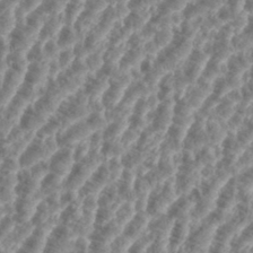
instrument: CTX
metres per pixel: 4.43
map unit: eHh
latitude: 35.5938
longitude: -136.0633
